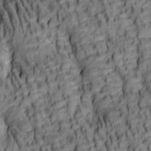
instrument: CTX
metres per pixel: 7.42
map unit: lAa
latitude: 5.9717
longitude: -116.1767
